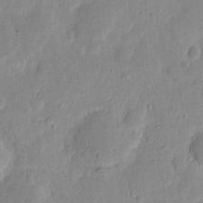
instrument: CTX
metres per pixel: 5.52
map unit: eHh
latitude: 7.7827
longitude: -71.7449
